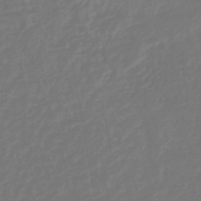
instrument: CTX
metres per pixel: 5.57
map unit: lHb
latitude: -38.5574
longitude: 63.1809
